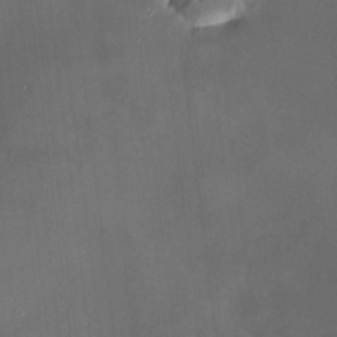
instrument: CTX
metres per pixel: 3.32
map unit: HNhu
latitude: 7.3860
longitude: 8.3306
